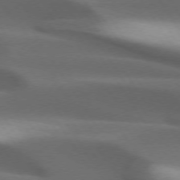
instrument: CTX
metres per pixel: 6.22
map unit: lApd
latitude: 73.5372
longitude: -52.5357
